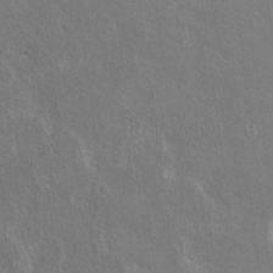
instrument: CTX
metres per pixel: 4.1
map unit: Hto
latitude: 17.8961
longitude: -37.0648
